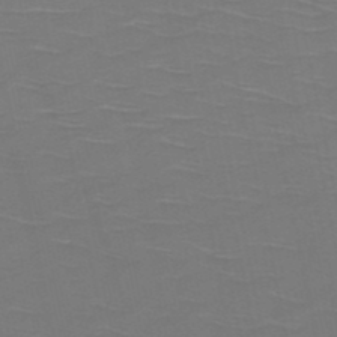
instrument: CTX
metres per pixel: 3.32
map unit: HNb
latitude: -50.6518
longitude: -46.8002
